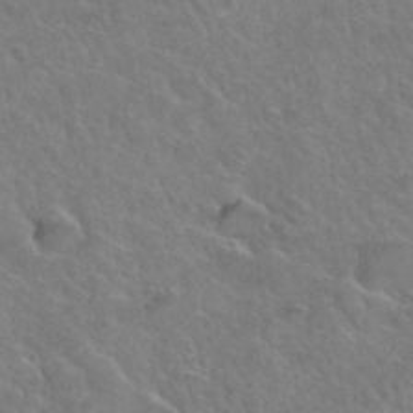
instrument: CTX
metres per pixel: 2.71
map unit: Hto
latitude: 36.1767
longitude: -47.4616
